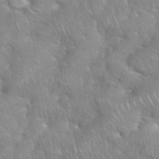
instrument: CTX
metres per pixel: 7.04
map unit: eHh
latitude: 39.1025
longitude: -58.0444
